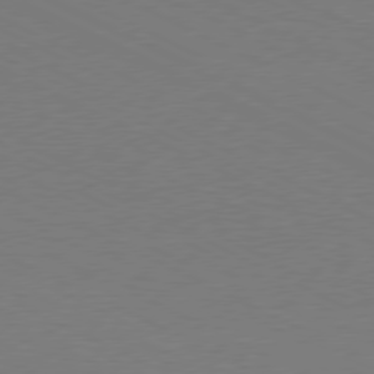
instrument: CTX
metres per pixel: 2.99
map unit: Ap
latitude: -77.0864
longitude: -74.4790
